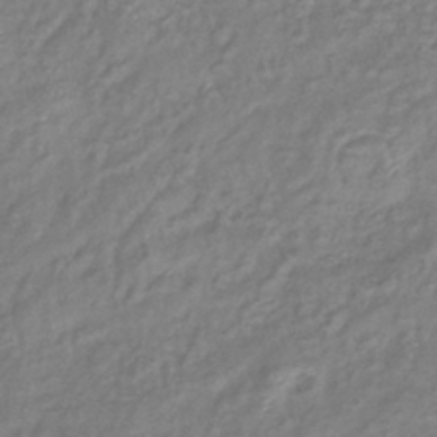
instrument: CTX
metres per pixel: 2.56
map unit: eHb
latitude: -40.1228
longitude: 79.1809
